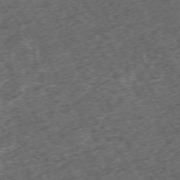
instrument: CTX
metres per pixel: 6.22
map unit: Hpe
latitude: -70.7652
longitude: 17.1431
